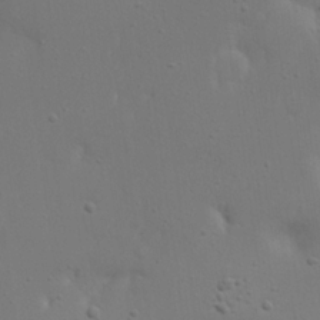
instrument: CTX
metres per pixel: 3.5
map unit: eHh
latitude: 22.8380
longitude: -69.5560
